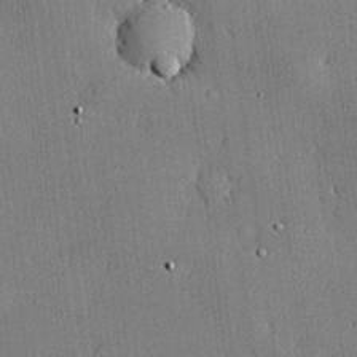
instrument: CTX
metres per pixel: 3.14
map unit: lHvf
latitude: 20.6113
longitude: 143.9556
